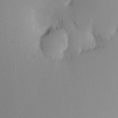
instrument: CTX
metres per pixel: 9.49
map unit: eHh
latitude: -0.5196
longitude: 17.2376
